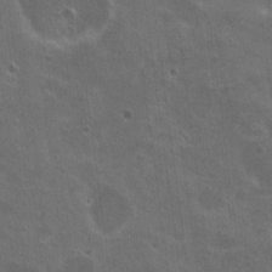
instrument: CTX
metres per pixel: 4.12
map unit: Nhu
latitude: 19.1781
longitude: -30.3090
